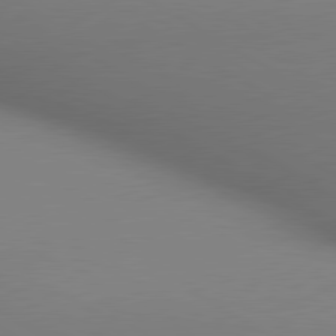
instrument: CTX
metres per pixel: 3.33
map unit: lApd
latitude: 80.4223
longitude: 133.8990
